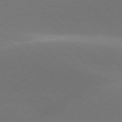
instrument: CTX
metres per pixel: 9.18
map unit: lApd
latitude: 77.5560
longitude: -51.8961
